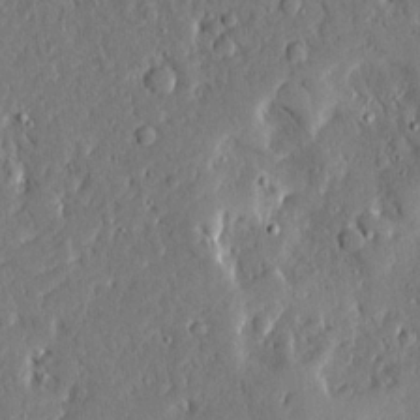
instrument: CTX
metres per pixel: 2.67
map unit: Ave
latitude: 16.1200
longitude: -140.8569
